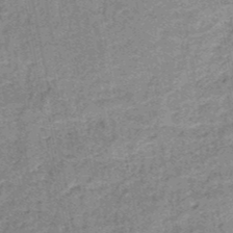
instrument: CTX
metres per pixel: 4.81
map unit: HNb
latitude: -50.3495
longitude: -49.8772
